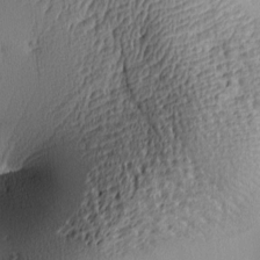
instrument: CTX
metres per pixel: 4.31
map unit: lAa
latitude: 5.2537
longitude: -113.5371
